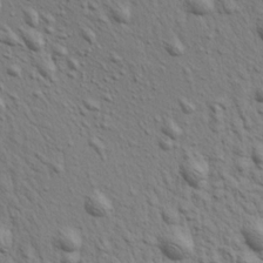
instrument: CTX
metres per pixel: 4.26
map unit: Aa
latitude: 19.2726
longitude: -141.8016
